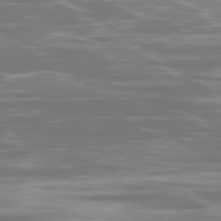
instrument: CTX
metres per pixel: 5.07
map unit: Ap
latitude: -81.0109
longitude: -59.9339
